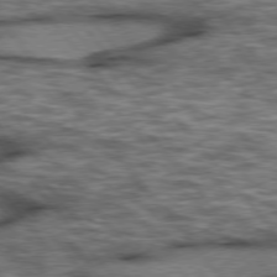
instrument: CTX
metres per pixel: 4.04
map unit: lApd
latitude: 75.9150
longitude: -48.9703
